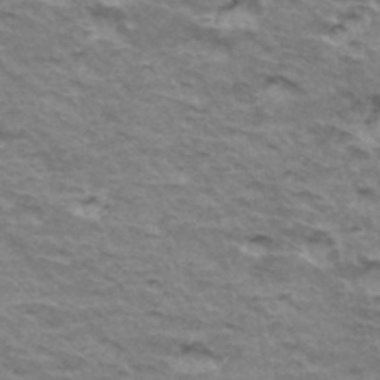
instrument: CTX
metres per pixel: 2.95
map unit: Hto
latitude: 35.7071
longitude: -42.6302
